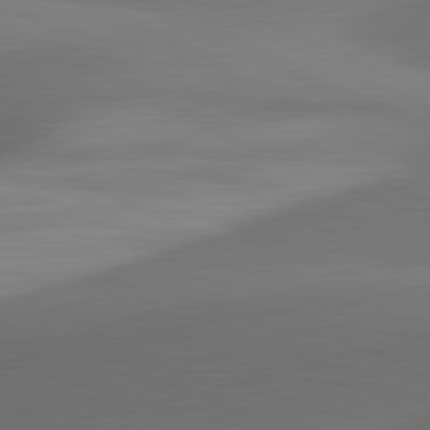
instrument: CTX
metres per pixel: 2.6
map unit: lApd
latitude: 81.4426
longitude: 131.7100
